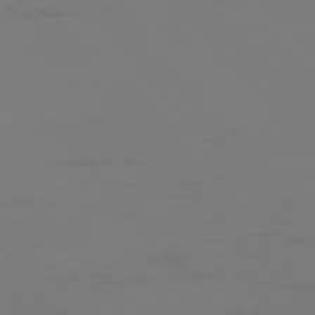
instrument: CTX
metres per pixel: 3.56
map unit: Ap
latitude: -76.2928
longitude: -83.4237
